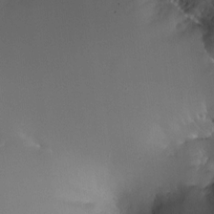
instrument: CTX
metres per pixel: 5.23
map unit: HNhu
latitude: 5.8583
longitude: 8.8219
